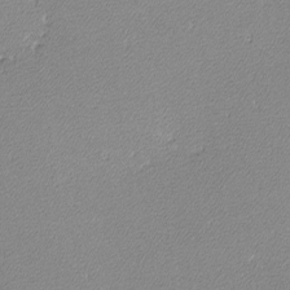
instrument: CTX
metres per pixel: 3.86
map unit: lHvf
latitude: -12.0283
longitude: -103.7260
